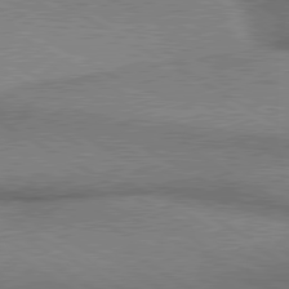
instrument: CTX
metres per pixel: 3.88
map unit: lApd
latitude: 79.9150
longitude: 168.1794
